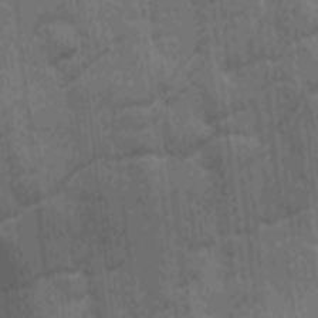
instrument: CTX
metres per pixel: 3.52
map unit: Ave
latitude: -9.5588
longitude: -123.0081
